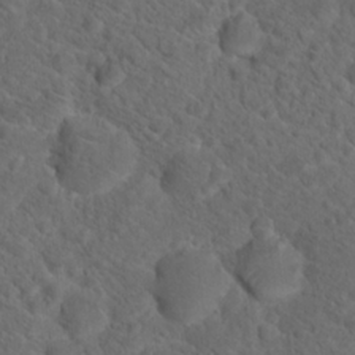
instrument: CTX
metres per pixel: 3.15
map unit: Hto
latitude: 19.4237
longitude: -39.6127
